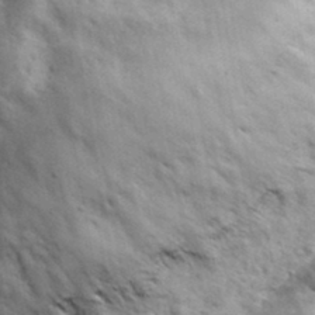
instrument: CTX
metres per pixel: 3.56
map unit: eHh
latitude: 33.3482
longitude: -69.8772
